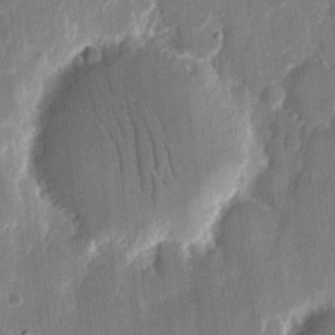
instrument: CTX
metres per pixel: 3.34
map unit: eHh
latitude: 13.6883
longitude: -70.6490
